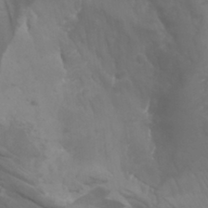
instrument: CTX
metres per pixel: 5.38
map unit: Htu
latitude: -5.3887
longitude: -75.3104
